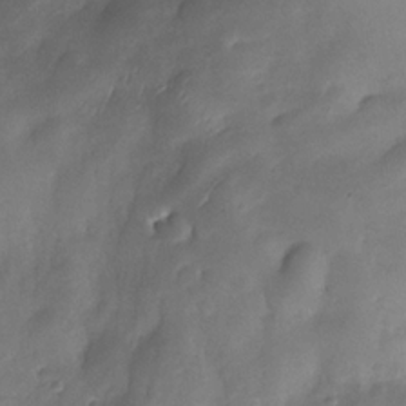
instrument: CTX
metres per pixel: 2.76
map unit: Nhe
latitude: -34.3873
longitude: -143.8583
